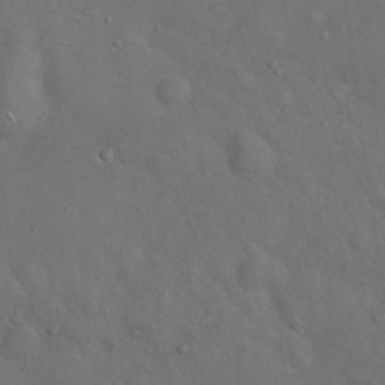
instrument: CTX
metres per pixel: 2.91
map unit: Hto
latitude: 17.8205
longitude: -53.4049
